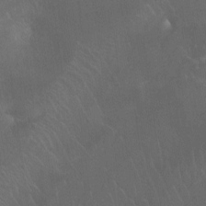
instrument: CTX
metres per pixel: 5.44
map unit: Ht
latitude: -8.3873
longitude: -38.5924
